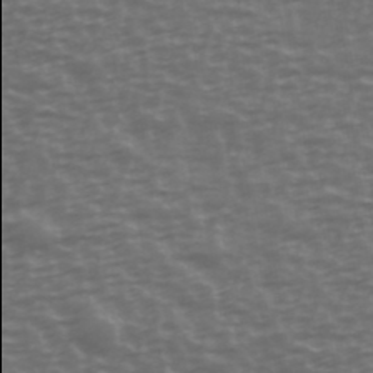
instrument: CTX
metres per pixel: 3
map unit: Ave
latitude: 39.5182
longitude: -113.9906
